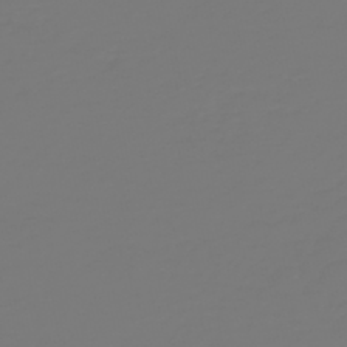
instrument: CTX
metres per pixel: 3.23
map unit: HNb
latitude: -46.7652
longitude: 51.8611
